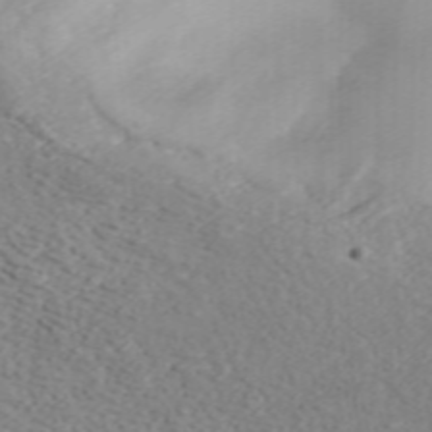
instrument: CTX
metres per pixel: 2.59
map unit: ANa
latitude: 41.3481
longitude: 34.0661
